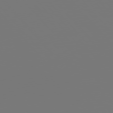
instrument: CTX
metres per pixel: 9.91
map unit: Hpe
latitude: 75.8583
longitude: -143.4049
